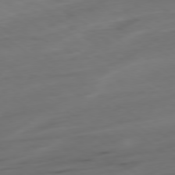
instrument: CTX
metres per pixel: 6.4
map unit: Ap
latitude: -79.4076
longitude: -58.4790
